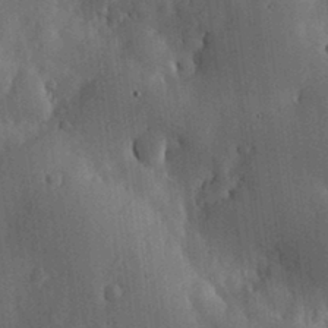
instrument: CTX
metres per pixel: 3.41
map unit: lHvf
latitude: 18.1577
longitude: -114.3278
